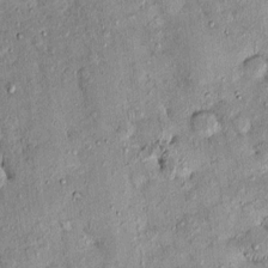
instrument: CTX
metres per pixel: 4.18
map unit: eHh
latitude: 0.0633
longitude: 15.9556
